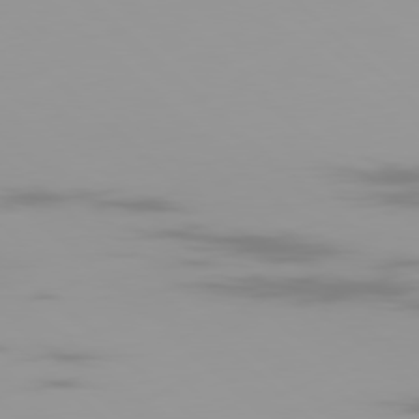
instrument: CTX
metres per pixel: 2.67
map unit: Ap
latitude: -79.4076
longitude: -69.8017
